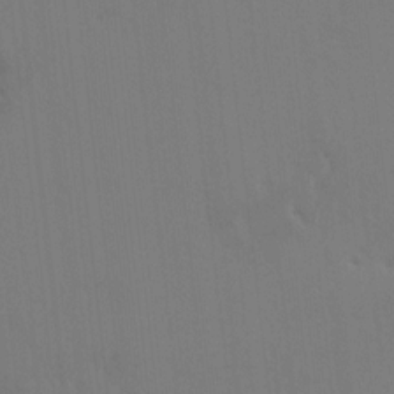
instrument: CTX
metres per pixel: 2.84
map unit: HNhu
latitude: 7.2915
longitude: 3.9178
